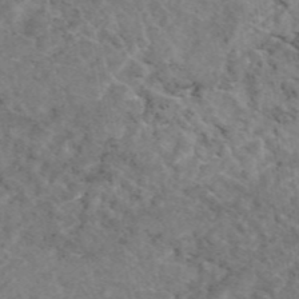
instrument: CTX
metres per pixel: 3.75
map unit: eAb
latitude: 45.3104
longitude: 114.9919
